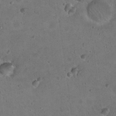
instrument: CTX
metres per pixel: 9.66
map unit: Nhu
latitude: 18.6112
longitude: -29.7827
